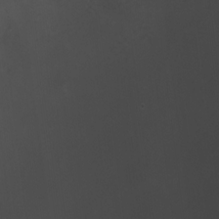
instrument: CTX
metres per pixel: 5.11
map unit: HNhu
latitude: 10.8758
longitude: 22.2362
